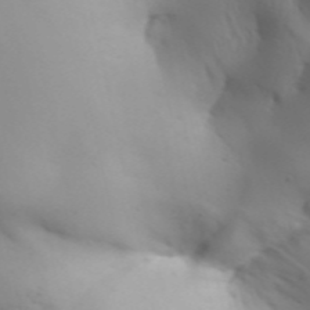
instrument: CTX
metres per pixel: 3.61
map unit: Aa
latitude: 32.4034
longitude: -143.8206
